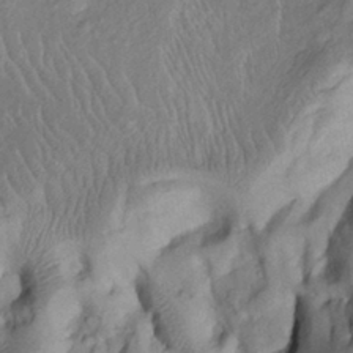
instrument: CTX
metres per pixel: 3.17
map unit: Htu
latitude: -6.7463
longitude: 152.7652
